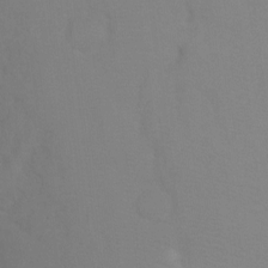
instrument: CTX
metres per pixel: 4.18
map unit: Ht
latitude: -8.2172
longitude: -34.8191
